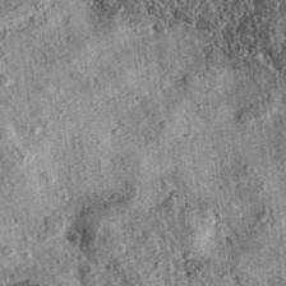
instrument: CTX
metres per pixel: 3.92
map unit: eAb
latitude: 36.3089
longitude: 109.2376
